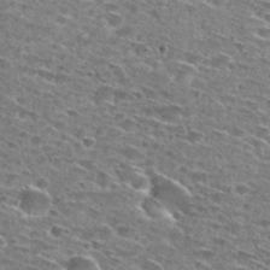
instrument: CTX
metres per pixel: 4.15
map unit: Hto
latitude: 28.5168
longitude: -46.3657
